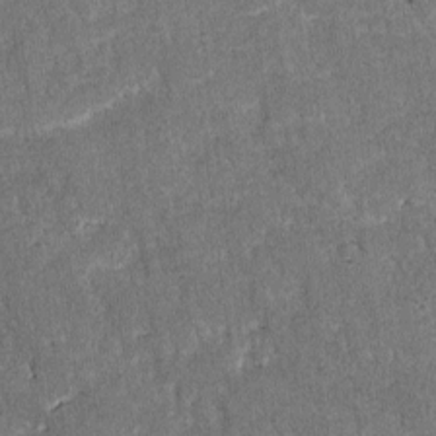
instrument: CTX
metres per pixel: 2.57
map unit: lAvf
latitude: -8.3117
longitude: -111.8017
